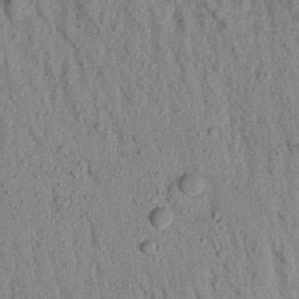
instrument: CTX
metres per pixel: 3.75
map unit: Aa
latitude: 18.3656
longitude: -147.1215
